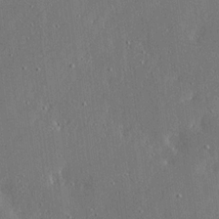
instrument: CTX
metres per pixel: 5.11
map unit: Ave
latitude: 17.8017
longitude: -139.8394
